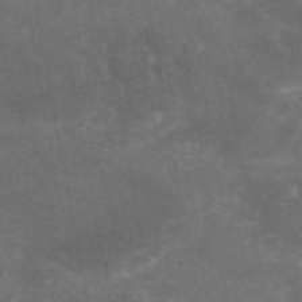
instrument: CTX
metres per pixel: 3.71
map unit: eAb
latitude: 46.7247
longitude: 124.7085
